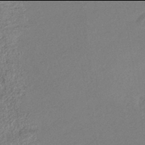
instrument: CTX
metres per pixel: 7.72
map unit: eHh
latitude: -42.0094
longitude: 120.3684
